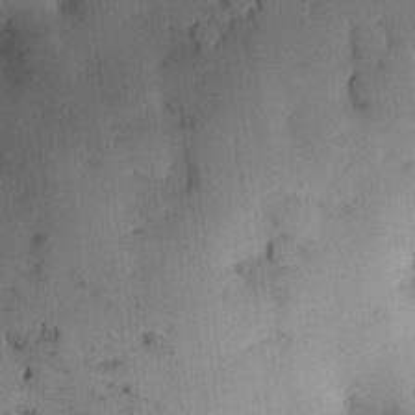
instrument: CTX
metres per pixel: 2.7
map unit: eHh
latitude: -0.1606
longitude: 19.2187
